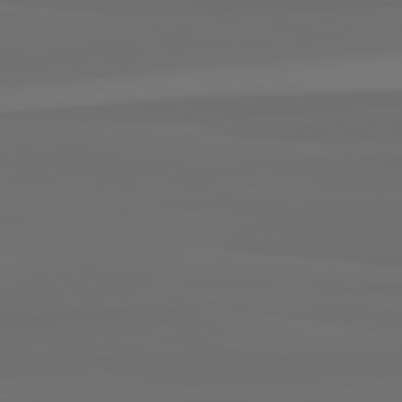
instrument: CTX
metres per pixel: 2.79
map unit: lApd
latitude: 82.8569
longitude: 163.3320
